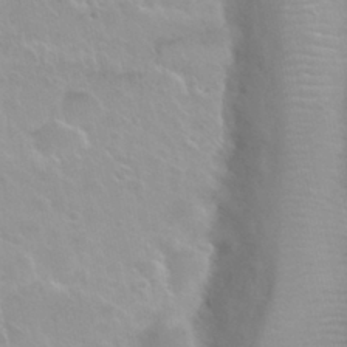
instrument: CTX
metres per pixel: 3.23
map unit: Nhu
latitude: 29.9906
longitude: -55.5371
